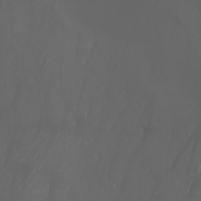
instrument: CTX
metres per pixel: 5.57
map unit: Nhu
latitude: -7.3887
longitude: -82.1199
